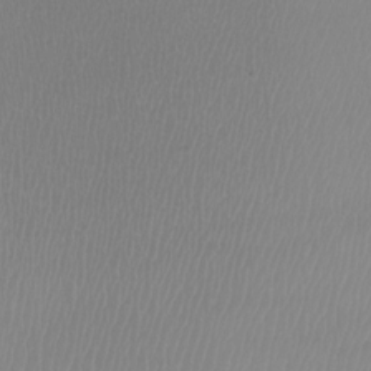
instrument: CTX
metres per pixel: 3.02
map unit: Nhu
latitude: -12.4062
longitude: -68.4790
